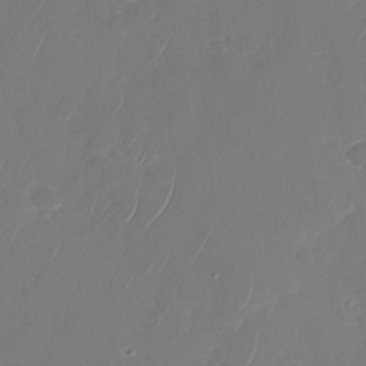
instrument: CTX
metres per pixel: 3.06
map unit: Nhu
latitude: -28.1228
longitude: -65.3860
